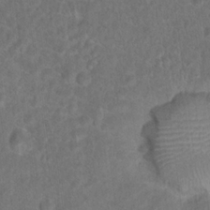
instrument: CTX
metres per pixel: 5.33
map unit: Hto
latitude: 17.9150
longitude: -40.7435
